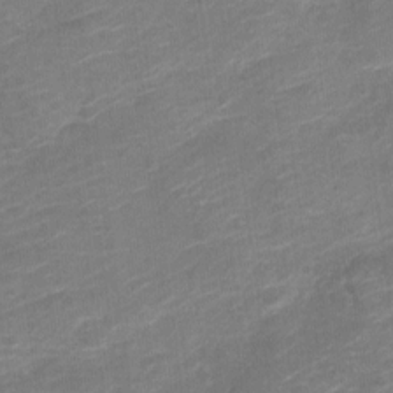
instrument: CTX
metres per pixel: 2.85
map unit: Nve
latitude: -18.1417
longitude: 106.7652
